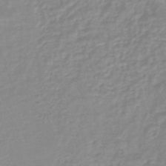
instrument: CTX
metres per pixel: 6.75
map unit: eHb
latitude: -44.8219
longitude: 81.2187
